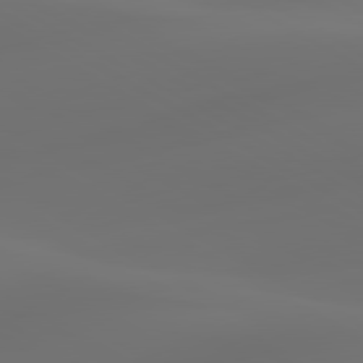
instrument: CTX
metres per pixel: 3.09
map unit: lApd
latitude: 80.5168
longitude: -85.6883
